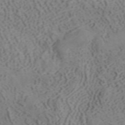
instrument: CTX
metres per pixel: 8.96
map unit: ANa
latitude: 41.2914
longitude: 33.6911
